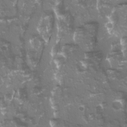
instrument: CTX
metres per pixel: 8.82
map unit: Ave
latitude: 20.7813
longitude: -132.6302
